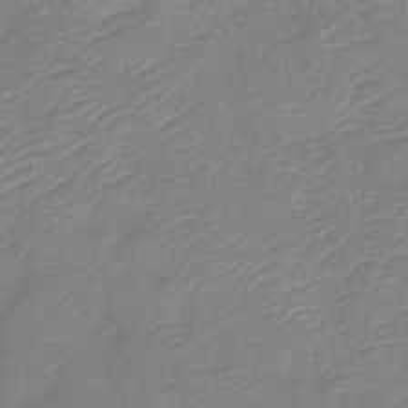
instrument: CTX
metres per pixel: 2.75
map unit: lHb
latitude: -40.6518
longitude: 76.9164
